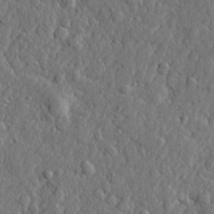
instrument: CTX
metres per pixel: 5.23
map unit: lHvf
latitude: 22.8380
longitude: 143.4832
